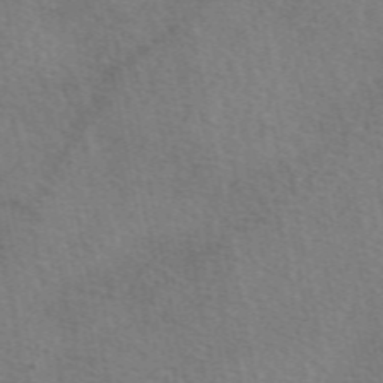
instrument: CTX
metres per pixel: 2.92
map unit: eAb
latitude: 50.9324
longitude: 115.4265
